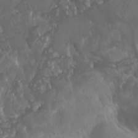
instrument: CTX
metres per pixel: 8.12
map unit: Htu
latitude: -5.0108
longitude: -75.7828
